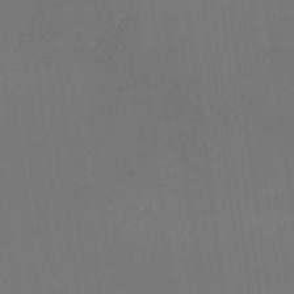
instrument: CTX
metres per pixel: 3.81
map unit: Nhu
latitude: -24.8030
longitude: -72.0822
